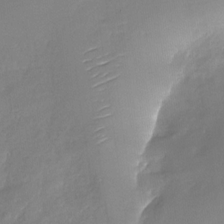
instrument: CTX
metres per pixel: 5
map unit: Nhu
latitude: -28.0283
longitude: -61.0836
